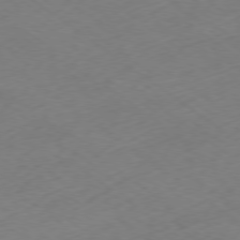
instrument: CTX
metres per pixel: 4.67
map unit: Ap
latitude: -79.0675
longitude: -57.2914
